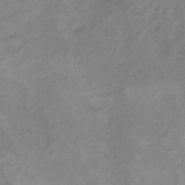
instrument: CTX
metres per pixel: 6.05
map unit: Hto
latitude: 7.4237
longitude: -36.6113
